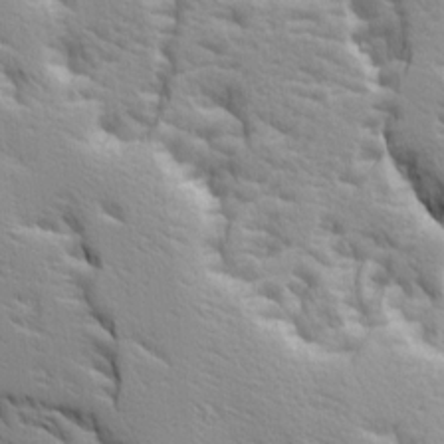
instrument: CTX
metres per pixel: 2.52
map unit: Ave
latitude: 14.4412
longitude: -131.2348
